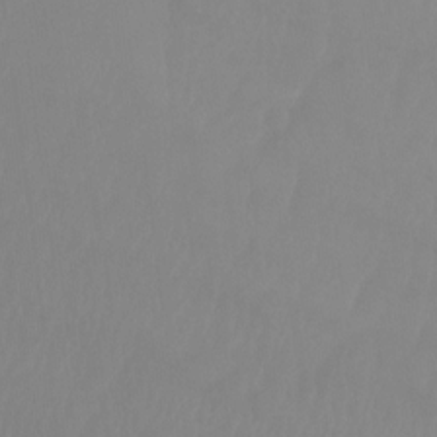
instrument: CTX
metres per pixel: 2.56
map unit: Ht
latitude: -14.4818
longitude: -50.7057
